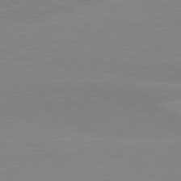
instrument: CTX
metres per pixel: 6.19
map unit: Hpe
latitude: 78.3090
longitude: -126.8002
